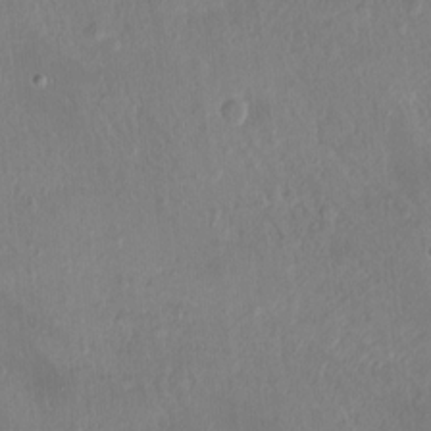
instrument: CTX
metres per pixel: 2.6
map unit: Hto
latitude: -13.2376
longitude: -42.1578
